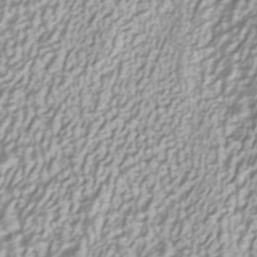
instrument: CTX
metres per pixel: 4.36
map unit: ANa
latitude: -40.3495
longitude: 102.7652
